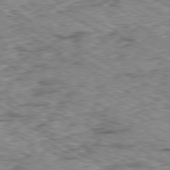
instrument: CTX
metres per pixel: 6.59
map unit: Ap
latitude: -80.2740
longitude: -48.6113
